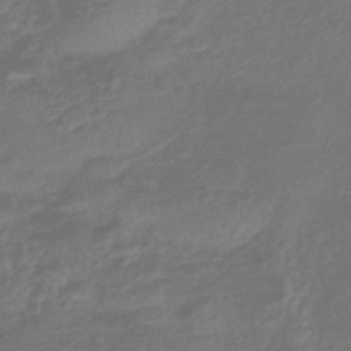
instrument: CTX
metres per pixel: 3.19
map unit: HNhu
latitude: -43.2753
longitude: 89.9367
